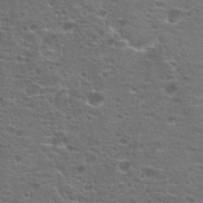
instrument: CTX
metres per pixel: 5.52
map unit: Hto
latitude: 18.8569
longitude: -41.5182
